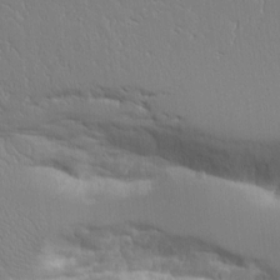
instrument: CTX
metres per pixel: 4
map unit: Aa
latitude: 11.9150
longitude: -127.4616
